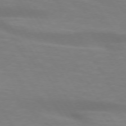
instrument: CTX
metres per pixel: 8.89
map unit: lApd
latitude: 73.7828
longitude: -53.3671
